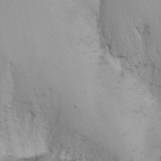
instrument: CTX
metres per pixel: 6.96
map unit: Nhu
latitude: -6.5007
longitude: -66.9513
